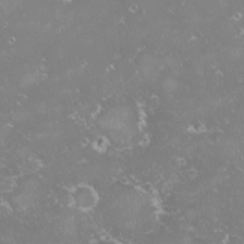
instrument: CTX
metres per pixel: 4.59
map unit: HNhu
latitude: -1.5588
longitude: 10.9542
